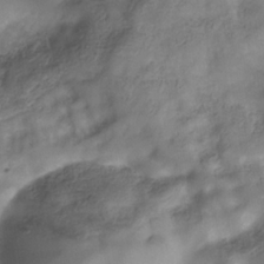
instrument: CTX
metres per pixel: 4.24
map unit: Hve
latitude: -32.3118
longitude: 93.0297
